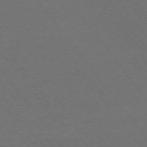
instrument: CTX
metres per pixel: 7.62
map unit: Ap
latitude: -75.6533
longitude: -75.1403
